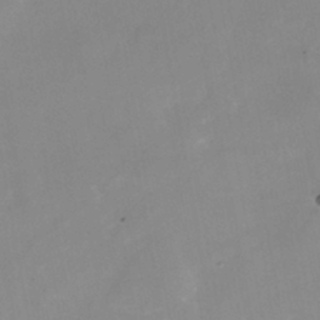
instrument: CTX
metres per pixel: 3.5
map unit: Nhu
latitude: -25.3510
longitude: -70.1200
